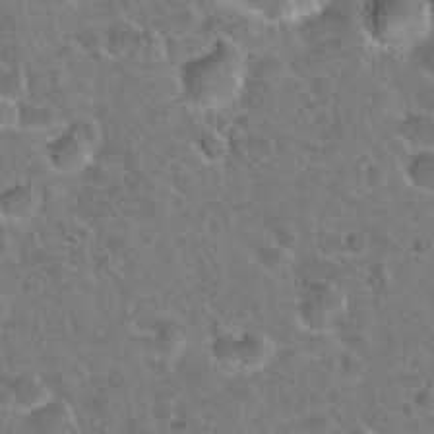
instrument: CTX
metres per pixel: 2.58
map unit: Hto
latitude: 21.3860
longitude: -48.5546
